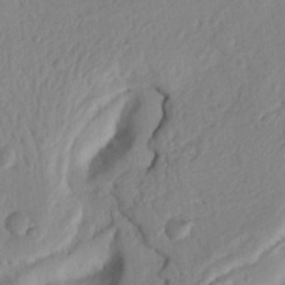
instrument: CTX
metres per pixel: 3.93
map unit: Nhu
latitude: 19.8016
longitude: -76.8947
